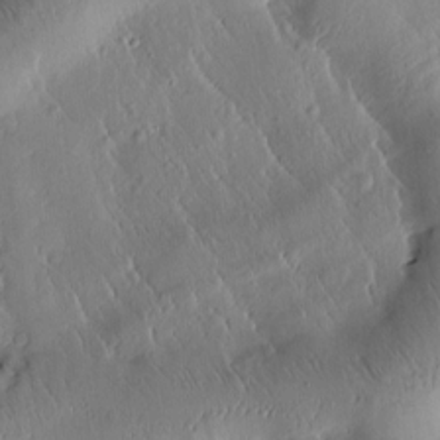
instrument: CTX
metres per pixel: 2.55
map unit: Htu
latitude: -0.8219
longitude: 171.5588
